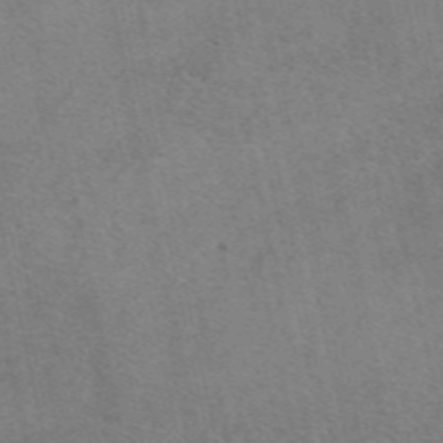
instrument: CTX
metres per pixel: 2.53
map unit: eAb
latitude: 48.4979
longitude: 105.5399
